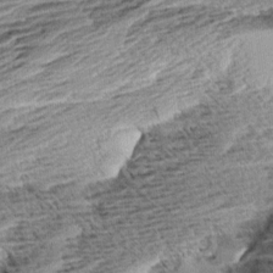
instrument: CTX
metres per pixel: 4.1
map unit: Aa
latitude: 8.3845
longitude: -138.4790
